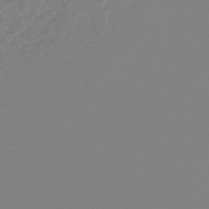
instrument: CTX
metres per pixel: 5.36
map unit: lHb
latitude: -44.6519
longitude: 76.0472
